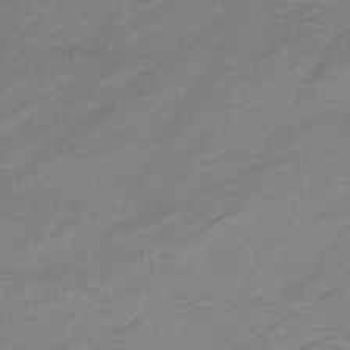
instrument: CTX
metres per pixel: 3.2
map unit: eHb
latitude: -33.4833
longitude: 68.4251
